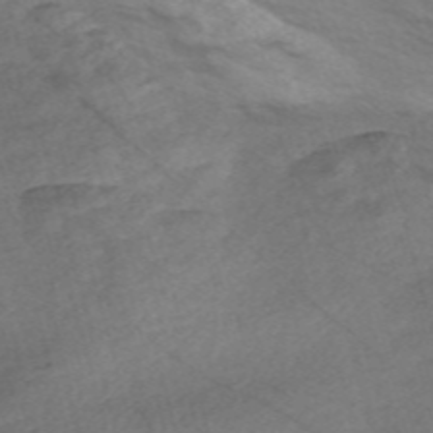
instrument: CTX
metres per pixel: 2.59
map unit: Nve
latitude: -57.6155
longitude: 54.2173
